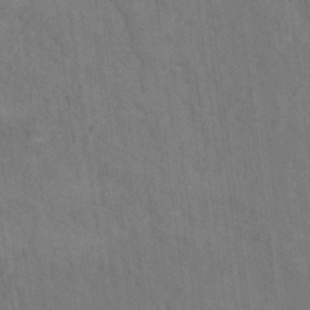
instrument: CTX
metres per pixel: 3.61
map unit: Hto
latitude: 15.4805
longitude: -36.3090
